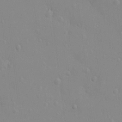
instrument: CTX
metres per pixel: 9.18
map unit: HNhu
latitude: 5.9339
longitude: 2.0472
